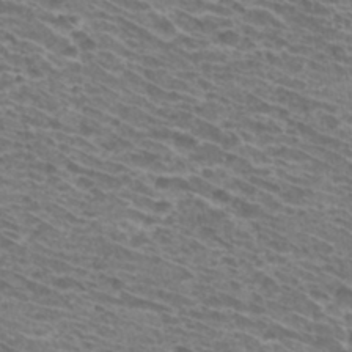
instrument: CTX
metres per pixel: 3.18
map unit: Hto
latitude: 32.2711
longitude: -41.9150
